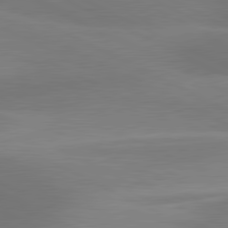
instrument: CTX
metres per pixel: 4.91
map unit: lApd
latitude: 80.9514
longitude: 126.4629
